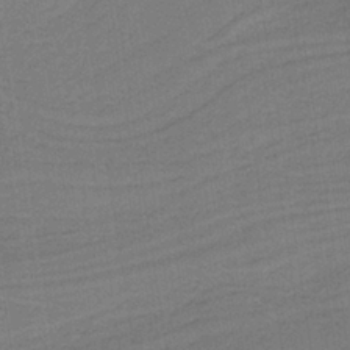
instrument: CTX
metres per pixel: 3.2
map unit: HNb
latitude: -38.1228
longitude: 54.7085
